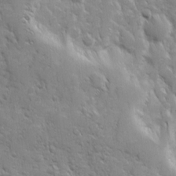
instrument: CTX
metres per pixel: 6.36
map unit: Ave
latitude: 10.2712
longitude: -103.5938
